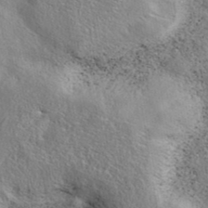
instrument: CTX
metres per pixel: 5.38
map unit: eAb
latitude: 39.5560
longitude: 113.3888
